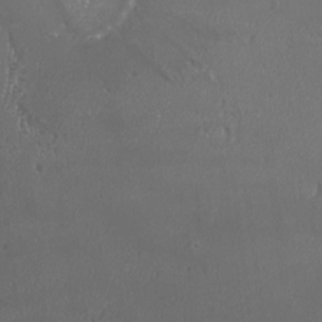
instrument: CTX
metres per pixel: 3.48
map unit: HNhu
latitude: -2.0849
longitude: 11.1809
